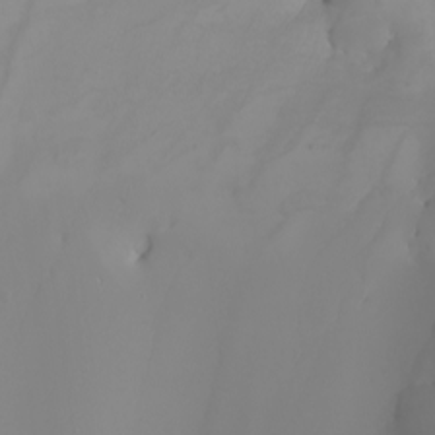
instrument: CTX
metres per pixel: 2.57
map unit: Nhu
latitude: -5.4454
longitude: -92.8947
